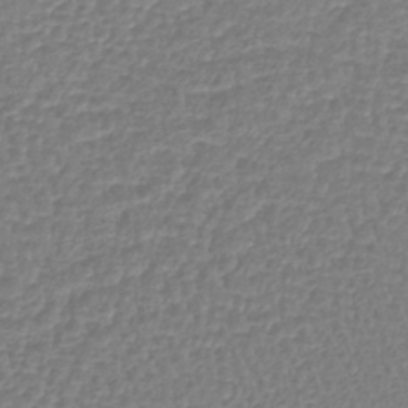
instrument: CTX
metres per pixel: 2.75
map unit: lHb
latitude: -41.3887
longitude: 61.5021
